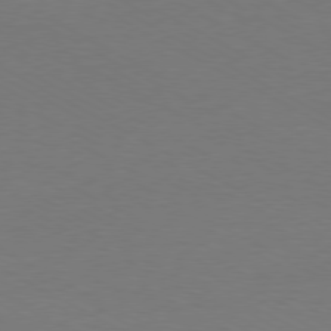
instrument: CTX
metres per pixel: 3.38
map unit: Ap
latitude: -79.9556
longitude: -82.7435
